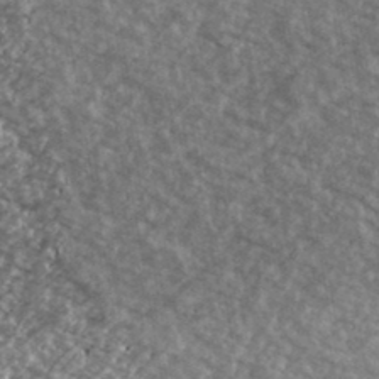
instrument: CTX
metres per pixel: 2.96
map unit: Ave
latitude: 39.7072
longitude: -111.1592
